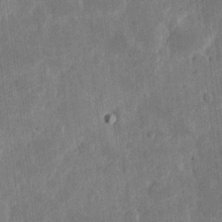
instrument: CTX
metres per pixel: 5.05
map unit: eHh
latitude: 5.0647
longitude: -71.8583
